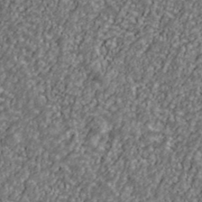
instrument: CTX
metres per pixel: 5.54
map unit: Ave
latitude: 40.8946
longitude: -111.6694
